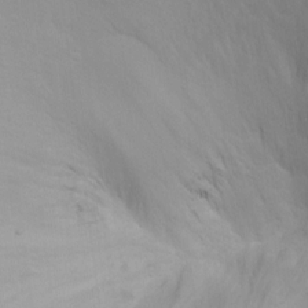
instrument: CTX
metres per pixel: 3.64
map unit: Ht
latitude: -0.3685
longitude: -16.1956
